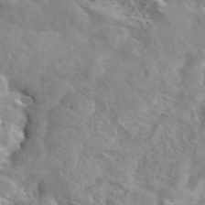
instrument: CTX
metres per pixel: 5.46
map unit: eAb
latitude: 44.9325
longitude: 113.8423
